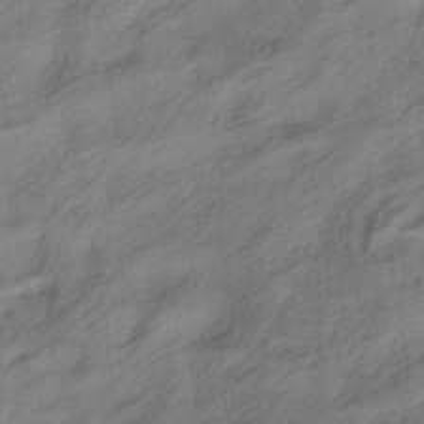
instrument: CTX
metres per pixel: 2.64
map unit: HNhu
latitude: -39.7289
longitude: 101.8989
